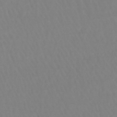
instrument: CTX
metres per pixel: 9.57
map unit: lHb
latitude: -44.9164
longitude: 62.4629
